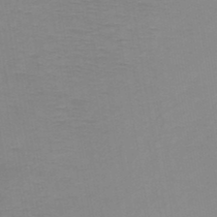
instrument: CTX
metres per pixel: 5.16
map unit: HNb
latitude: -48.5007
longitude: -44.8569
